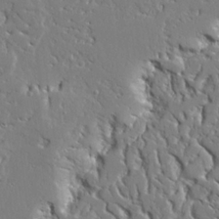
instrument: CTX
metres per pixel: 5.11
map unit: Ave
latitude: 23.4993
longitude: -129.5560
